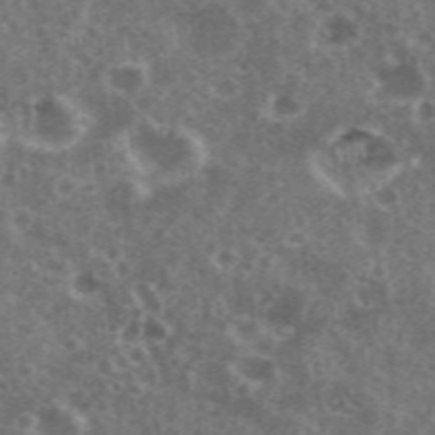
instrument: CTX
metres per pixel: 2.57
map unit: eHh
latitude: 35.4048
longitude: -59.7450
